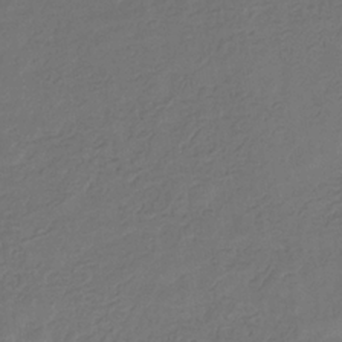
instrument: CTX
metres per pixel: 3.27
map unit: eHb
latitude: -31.0675
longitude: 71.9367
